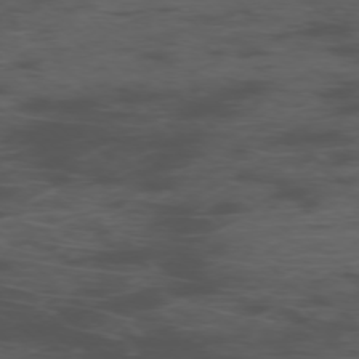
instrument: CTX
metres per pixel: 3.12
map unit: Ap
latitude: -76.1039
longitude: -67.9906
